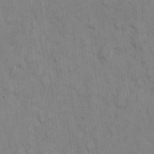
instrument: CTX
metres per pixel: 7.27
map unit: eHh
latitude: 19.1025
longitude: -62.0444
